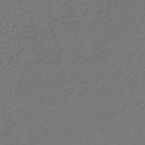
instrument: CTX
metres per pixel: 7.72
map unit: lHb
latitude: -35.2754
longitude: 63.6155
